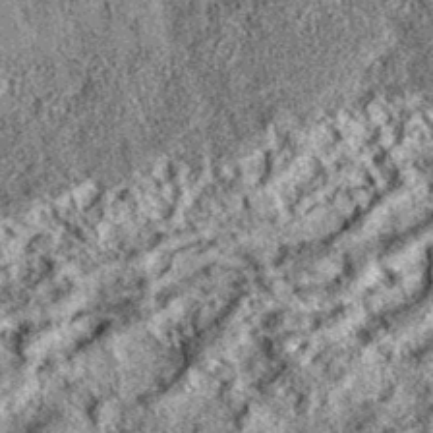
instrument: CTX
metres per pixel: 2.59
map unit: eAb
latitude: 36.4790
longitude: 110.9353
